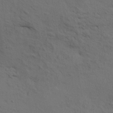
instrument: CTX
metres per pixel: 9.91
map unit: HNhu
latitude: 11.2915
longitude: 23.0298
